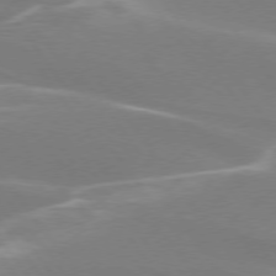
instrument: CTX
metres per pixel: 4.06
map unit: lApd
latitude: 75.1403
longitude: -62.0822
